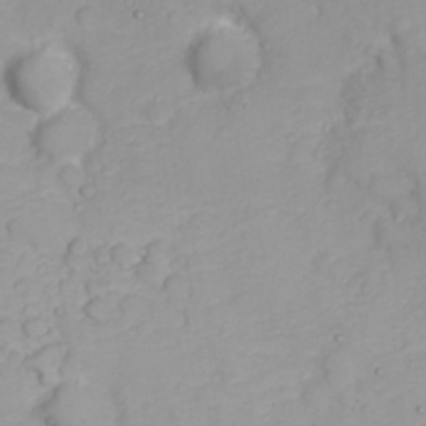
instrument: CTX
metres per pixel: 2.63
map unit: Nhu
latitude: 23.1781
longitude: -61.2159
